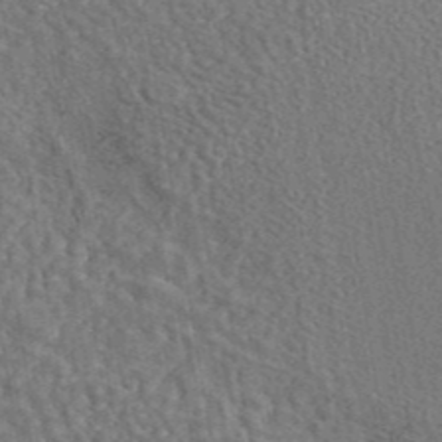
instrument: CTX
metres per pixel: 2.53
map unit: eAb
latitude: 43.1781
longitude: 106.5574
